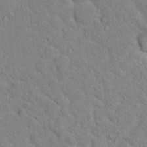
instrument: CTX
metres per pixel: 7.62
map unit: Hto
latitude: 18.2522
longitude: -35.1592
